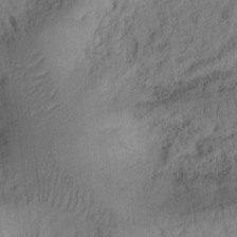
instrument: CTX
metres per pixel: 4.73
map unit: Ht
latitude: 9.8583
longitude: -74.8569
